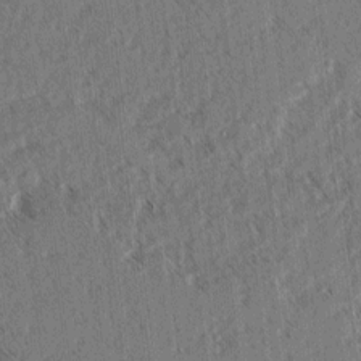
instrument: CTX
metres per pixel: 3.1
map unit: lAvf
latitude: 3.6694
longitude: -105.5183
